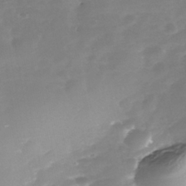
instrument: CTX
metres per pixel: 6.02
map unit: Nhe
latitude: -39.4077
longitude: -116.6302
